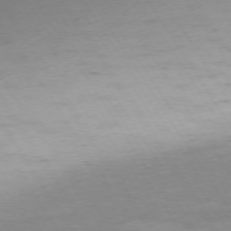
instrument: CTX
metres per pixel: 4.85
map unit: Ap
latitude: -75.0865
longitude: -68.1767
